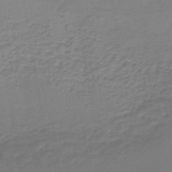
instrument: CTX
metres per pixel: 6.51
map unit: lHb
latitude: -42.2361
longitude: 60.0094
